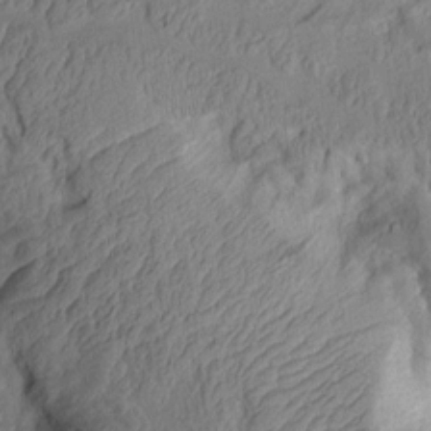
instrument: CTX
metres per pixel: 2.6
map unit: Aa
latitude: 9.1970
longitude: -127.3671
